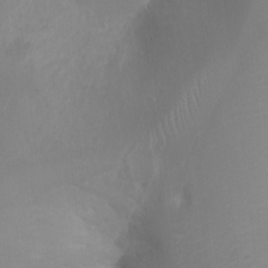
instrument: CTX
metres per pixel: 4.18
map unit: Ht
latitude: -0.7464
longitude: -16.2900
